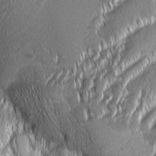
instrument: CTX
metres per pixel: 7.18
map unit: Aa
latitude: 7.6883
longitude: -131.0648
